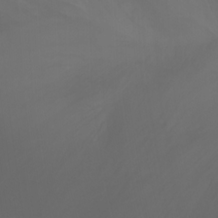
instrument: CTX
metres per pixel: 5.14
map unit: Ht
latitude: -0.6141
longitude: -46.1956
